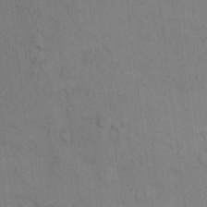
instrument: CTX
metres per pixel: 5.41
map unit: eHh
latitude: 13.7072
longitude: -62.5168
